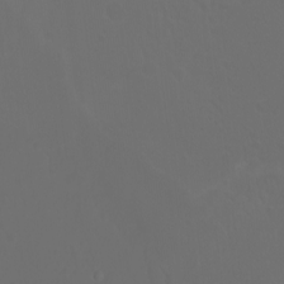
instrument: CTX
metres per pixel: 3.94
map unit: Ht
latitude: -3.0108
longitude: -60.7624
